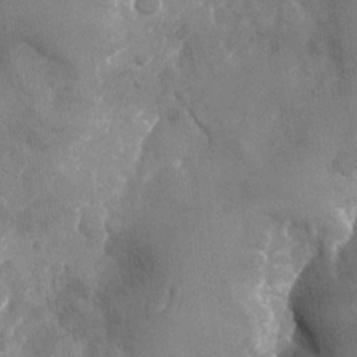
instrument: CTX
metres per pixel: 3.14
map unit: Nhu
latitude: -25.1053
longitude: -69.2348
